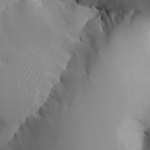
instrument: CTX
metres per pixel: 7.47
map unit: Aa
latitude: 25.4804
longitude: -129.6883
